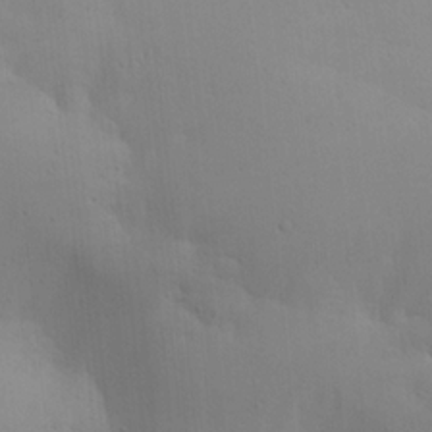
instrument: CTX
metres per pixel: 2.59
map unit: Ave
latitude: 21.2537
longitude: -138.2900
